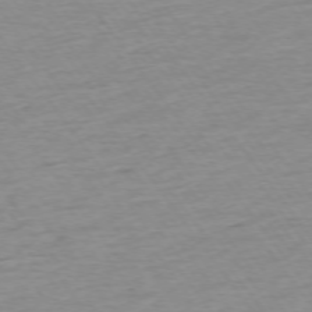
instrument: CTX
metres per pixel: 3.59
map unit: Ap
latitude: -74.5574
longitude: -83.4615
